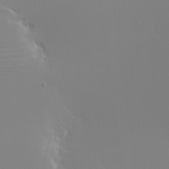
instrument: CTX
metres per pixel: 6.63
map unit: eHh
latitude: -5.3320
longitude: -83.6316
